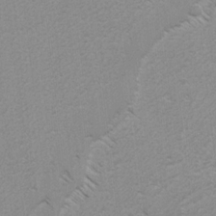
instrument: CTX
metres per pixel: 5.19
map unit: lAvf
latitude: -4.4629
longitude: -114.5356
